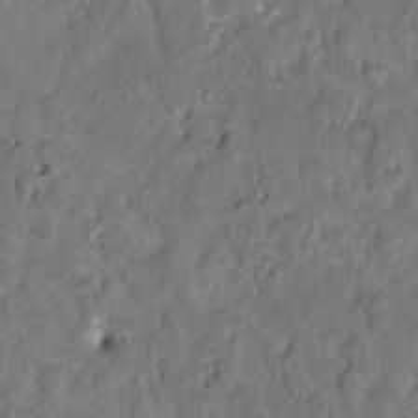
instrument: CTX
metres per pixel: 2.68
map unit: HNhu
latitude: 7.1403
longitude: -3.8205
